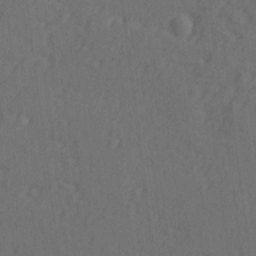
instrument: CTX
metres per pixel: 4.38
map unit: lAvf
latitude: -9.6155
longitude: -121.1215
